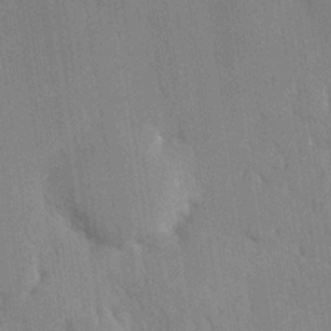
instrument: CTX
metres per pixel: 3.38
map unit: Hve
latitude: 26.4790
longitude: 150.6896
